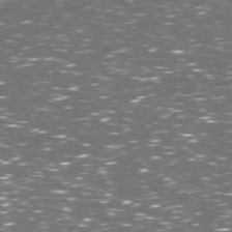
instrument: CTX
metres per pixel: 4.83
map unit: Hpe
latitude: 73.0837
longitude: -124.1577
